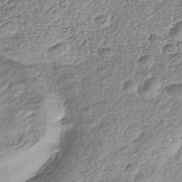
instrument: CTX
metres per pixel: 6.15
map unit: Nhe
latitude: -41.3698
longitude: -111.3482
